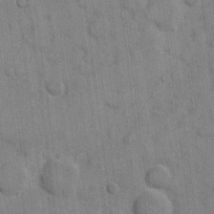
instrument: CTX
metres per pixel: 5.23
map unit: eHh
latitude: 9.2537
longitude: -66.1388
